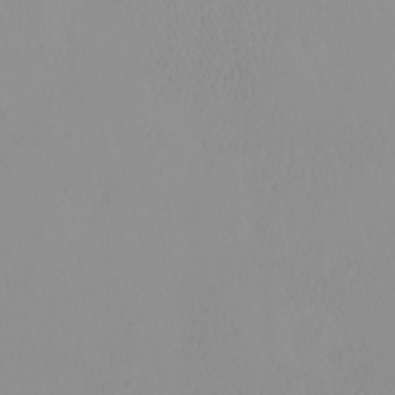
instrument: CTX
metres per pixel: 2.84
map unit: eHh
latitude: -1.6911
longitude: 19.5966
